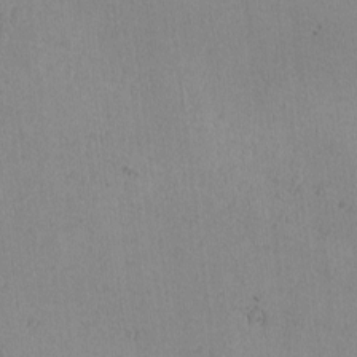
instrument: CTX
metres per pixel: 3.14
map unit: lAvf
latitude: -5.9367
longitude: -114.9324
